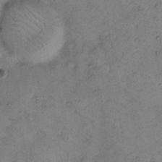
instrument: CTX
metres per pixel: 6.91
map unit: eHh
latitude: 10.6113
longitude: -62.3468
